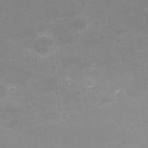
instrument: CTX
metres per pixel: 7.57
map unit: Nhu
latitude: -13.8989
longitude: -54.0822
